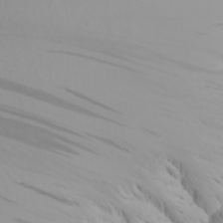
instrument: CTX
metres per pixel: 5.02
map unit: Aa
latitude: 21.1970
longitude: -145.8772
